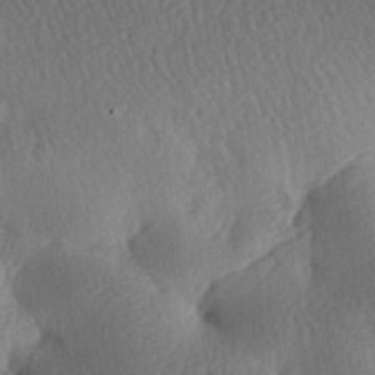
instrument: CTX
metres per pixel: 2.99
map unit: lAa
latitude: -8.1228
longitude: -127.5749
